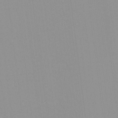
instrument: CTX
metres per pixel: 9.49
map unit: lHvf
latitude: -13.8611
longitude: -104.1389
